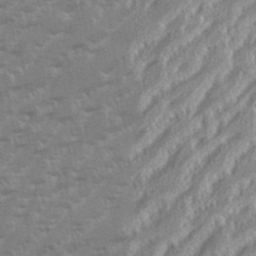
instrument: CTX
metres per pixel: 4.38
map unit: eHh
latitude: 35.6316
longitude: -133.1592
